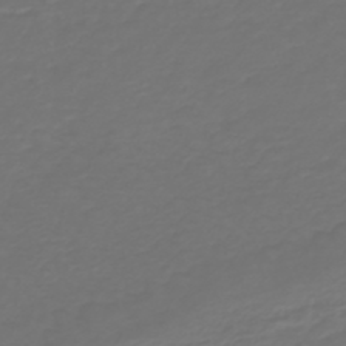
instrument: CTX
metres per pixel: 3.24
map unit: HNb
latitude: -47.6910
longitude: 54.9353
